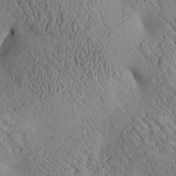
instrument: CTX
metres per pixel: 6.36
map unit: Aa
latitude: 25.0836
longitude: -133.8017
